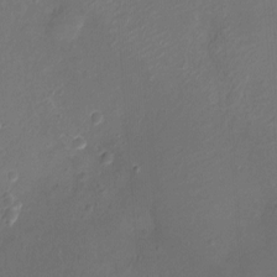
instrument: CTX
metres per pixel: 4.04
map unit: Ht
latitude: -6.3873
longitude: -26.4034
